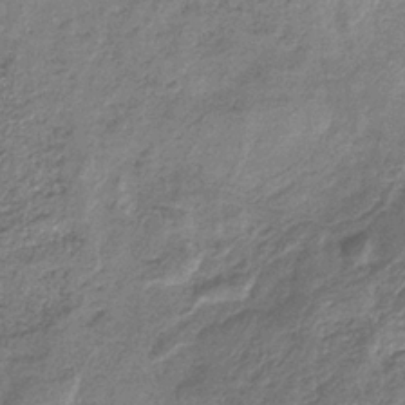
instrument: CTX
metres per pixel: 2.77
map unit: HNb
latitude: -33.0865
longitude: 59.4454
